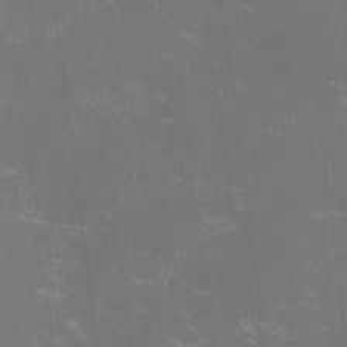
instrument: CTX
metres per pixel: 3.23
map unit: lHvf
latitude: -14.4062
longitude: -100.4790
